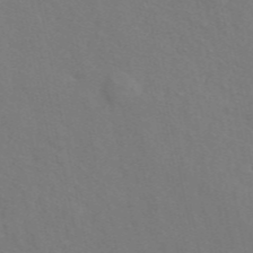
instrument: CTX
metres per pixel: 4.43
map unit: ANa
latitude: 49.0269
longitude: -76.0255
